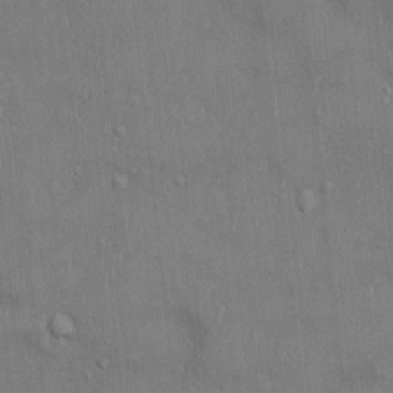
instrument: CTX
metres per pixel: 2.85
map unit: Ht
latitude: -3.3887
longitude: -14.6113
